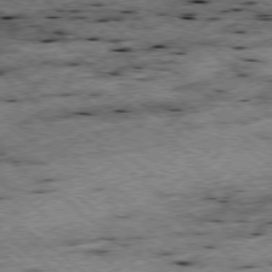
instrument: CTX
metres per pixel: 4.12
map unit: Ap
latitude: -78.6707
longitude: -50.8380
